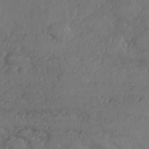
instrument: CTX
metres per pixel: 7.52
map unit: Nhe
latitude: -36.8408
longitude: 137.9178
